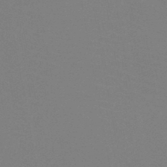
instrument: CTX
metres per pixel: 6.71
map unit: HNb
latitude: -46.7085
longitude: -43.3482
